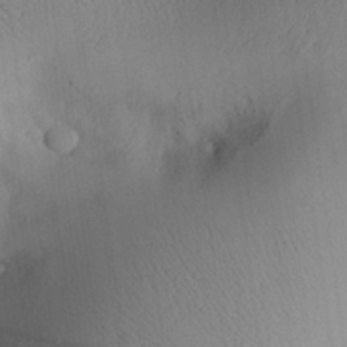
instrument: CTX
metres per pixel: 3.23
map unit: Aa
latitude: 28.6490
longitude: -135.7449
